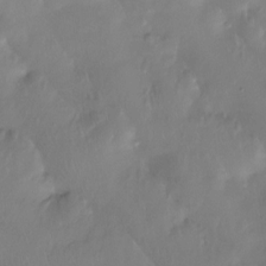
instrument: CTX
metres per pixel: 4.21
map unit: Htu
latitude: -15.5399
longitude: -46.6113
